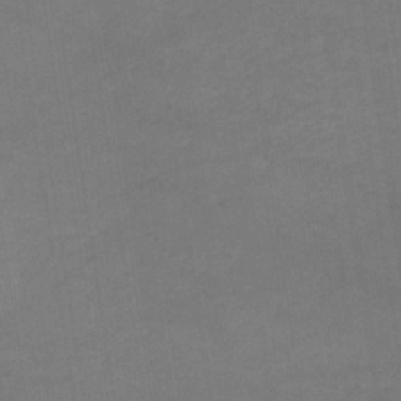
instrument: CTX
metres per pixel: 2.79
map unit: lHb
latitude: -34.6896
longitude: 64.5952
